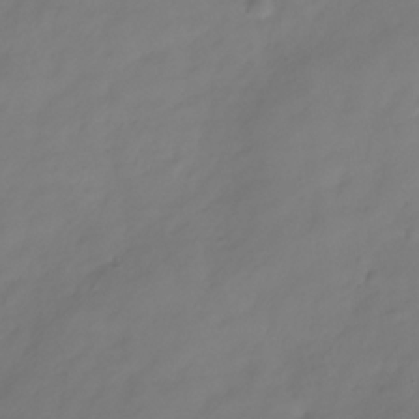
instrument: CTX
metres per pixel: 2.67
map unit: Hve
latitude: -31.8044
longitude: 89.9556
